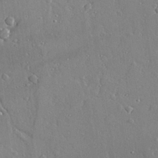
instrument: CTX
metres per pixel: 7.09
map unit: lAvf
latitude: 28.0255
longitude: -107.8016
